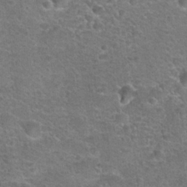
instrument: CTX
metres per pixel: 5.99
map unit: Hto
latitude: 23.2726
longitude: -49.7072
